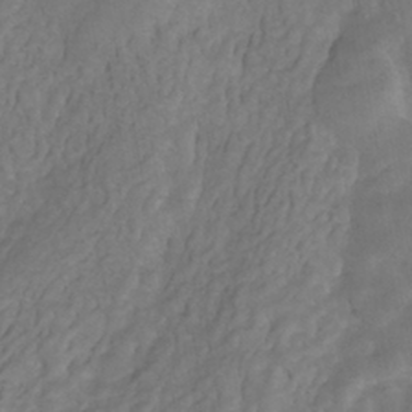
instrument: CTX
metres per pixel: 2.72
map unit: ANa
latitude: -41.7100
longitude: 104.7652
